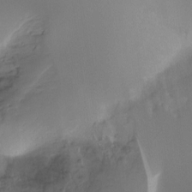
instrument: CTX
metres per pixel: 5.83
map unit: Ht
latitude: -16.8030
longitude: -45.7449
